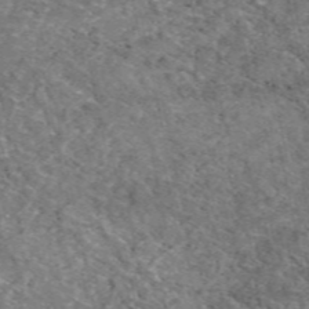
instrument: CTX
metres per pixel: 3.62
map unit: eAb
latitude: 50.0444
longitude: 113.4643
